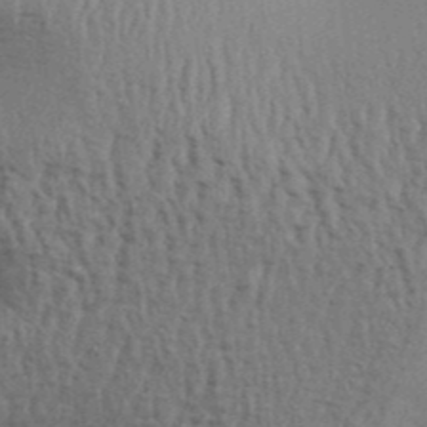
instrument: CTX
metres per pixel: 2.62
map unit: Aa
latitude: 31.2348
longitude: -135.1970
